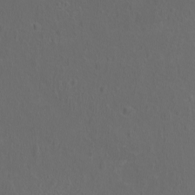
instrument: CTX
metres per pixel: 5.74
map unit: eHh
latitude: -7.2187
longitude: -75.4426
